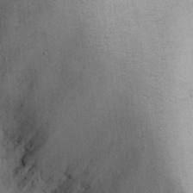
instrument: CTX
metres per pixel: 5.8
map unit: eHh
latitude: 24.9891
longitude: -65.1214
